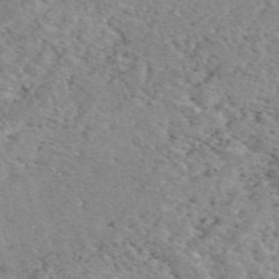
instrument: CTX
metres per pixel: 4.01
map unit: eAb
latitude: 50.0255
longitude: 112.0094
